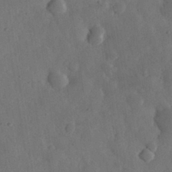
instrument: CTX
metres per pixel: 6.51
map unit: eHh
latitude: 31.4616
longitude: -78.5546
